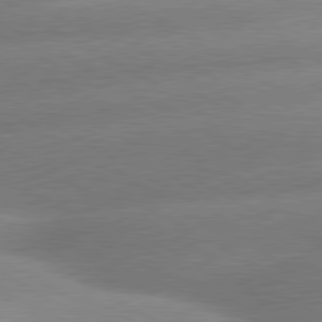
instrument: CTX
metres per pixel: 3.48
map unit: lApd
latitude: 80.0255
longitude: -155.9717
